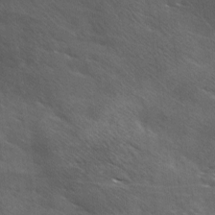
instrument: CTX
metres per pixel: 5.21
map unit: Ave
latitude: 0.5357
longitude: -111.8017
